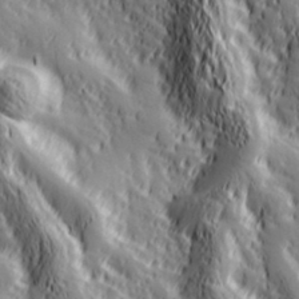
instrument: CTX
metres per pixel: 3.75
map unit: Hve
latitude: 32.6113
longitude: 149.6533
